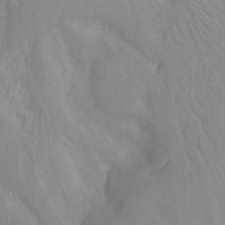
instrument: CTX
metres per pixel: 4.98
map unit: Htu
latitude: -4.3684
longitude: -89.1970
